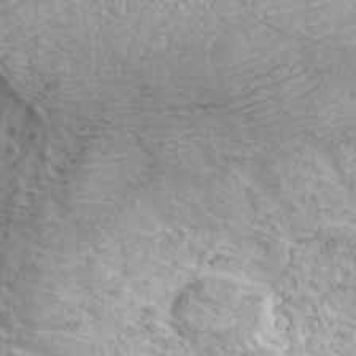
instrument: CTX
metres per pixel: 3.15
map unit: Hto
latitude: 38.6868
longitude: -42.2145
